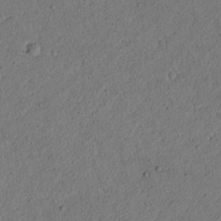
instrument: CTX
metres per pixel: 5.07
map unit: lAvf
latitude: 4.2522
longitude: 167.7855
